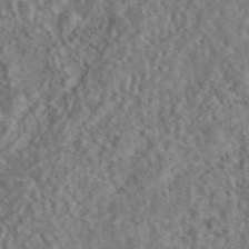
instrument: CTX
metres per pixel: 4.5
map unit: eAb
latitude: 43.6883
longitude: 109.1431
